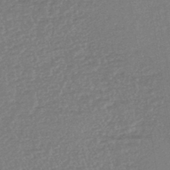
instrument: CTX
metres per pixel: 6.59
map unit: lHb
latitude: -43.3509
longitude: 79.5021
